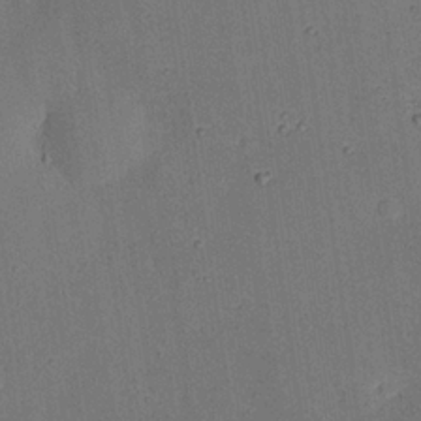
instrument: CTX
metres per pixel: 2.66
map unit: Nhu
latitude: 25.5749
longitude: -71.7261
